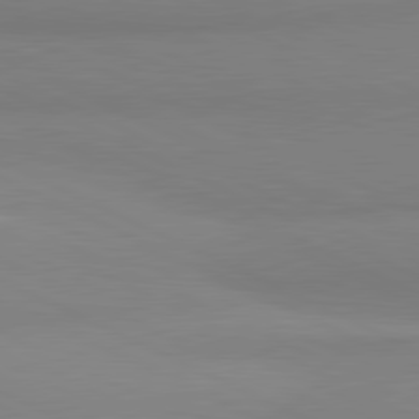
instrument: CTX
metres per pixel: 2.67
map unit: lApd
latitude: 81.1970
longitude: 178.6140
